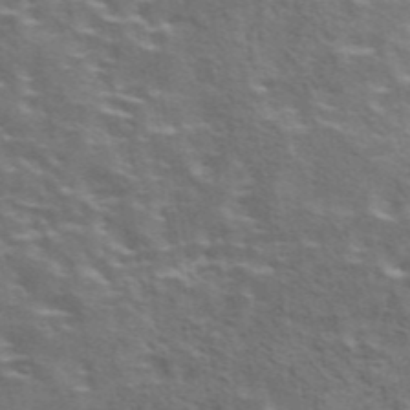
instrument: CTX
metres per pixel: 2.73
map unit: eAb
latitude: 43.6127
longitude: 111.9745
